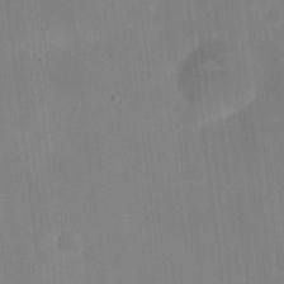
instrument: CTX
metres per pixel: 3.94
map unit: eHh
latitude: 4.2522
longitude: -67.8772
